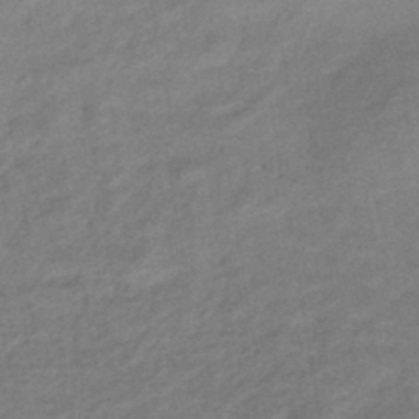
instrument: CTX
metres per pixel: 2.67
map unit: eHb
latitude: -41.6344
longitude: 82.8219
